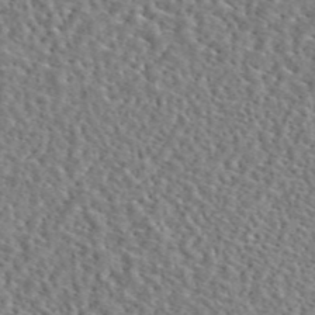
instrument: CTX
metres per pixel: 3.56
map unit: eAb
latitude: 45.4615
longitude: 111.4643
